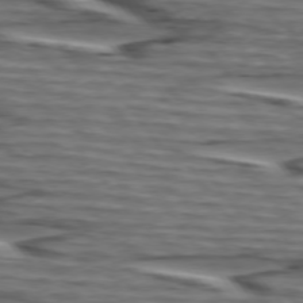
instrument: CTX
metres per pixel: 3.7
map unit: lApd
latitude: 75.1970
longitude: -71.9528
